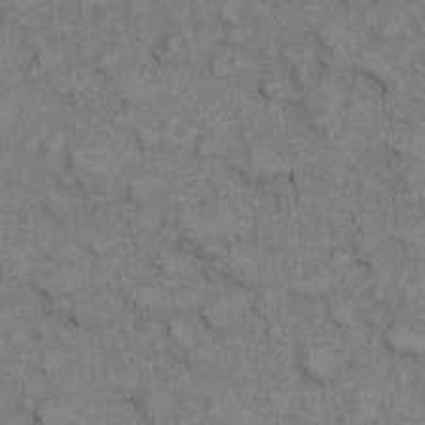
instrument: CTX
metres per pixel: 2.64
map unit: eHh
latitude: 7.3482
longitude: -64.7246
